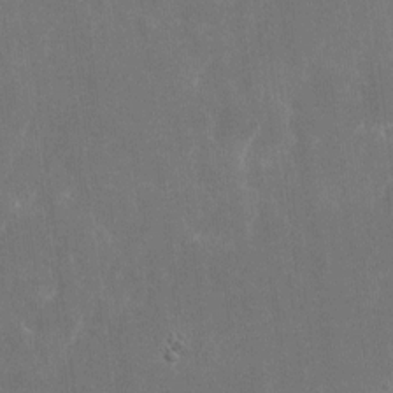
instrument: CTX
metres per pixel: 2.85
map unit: eHh
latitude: 9.0836
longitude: -71.4048
